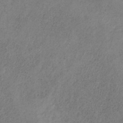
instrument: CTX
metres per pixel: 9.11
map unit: HNb
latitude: -32.4440
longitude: 58.7463
